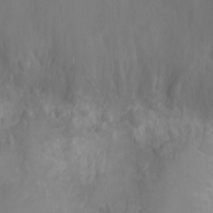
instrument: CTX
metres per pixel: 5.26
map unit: Ht
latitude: -4.2172
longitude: -16.0822
